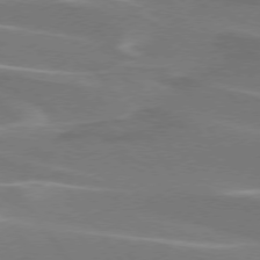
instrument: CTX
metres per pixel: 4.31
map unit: lApd
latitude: 75.1970
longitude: -61.9528
